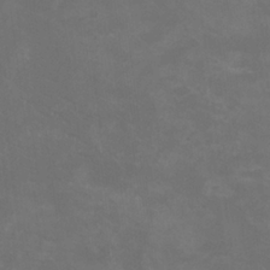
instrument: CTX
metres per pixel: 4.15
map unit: HNhu
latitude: 0.5923
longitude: -1.1970
